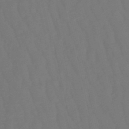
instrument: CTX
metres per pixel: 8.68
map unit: eHb
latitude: -50.3873
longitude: 76.2928
